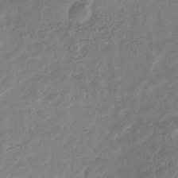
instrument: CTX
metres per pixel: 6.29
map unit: eHb
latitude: -31.6722
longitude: 73.2187
